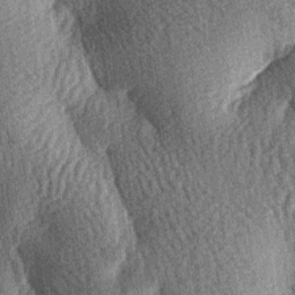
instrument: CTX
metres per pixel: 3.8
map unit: lAa
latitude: -7.5210
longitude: -127.5938
